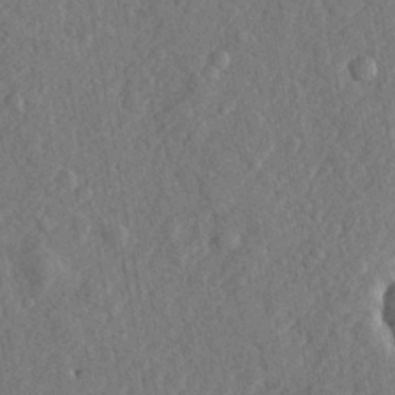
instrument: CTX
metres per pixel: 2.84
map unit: lHvf
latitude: 23.2159
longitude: 143.5021
